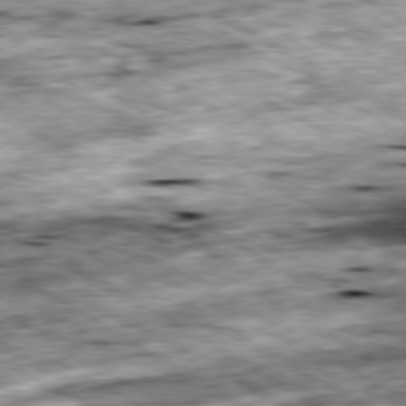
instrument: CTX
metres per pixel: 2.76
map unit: Ap
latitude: -80.4440
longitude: -88.8191
